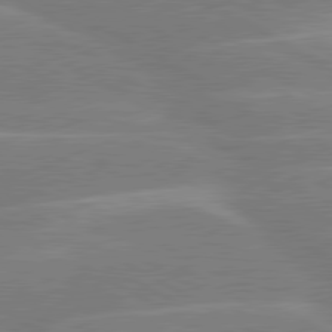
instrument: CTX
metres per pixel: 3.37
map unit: lApd
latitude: 80.3656
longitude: -123.8772
